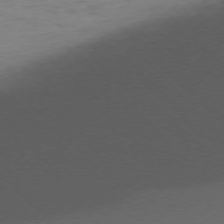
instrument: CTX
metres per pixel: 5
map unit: Ap
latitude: -76.7652
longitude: -70.8191
